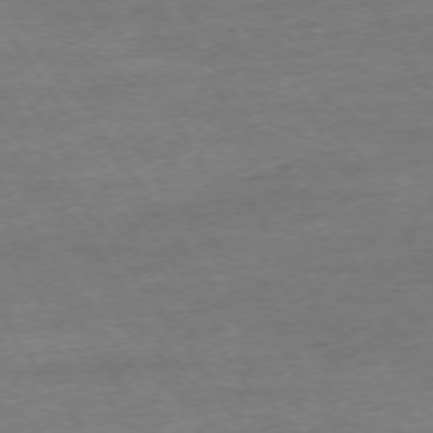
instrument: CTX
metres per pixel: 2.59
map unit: Ap
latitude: -74.9920
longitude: -85.7261
